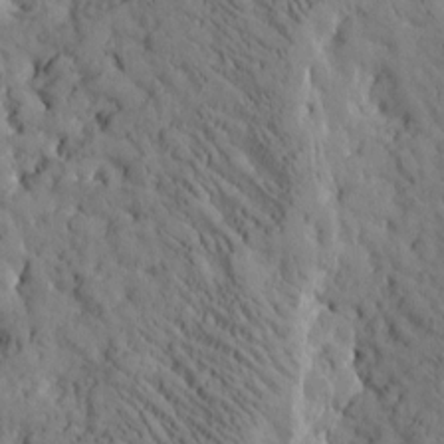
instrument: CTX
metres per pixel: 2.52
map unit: Htu
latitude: -2.6518
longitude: 175.4265
